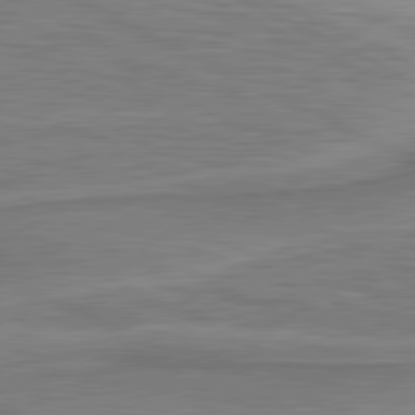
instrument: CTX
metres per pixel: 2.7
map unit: lApd
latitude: 81.0836
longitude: 172.2172
